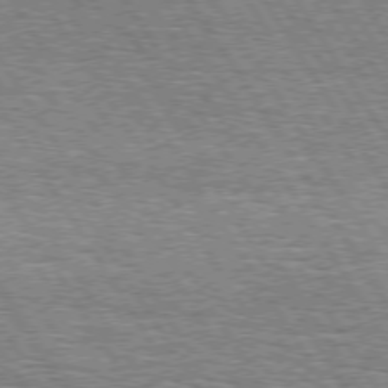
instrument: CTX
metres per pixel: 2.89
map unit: Hpe
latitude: 74.2712
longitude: -137.6694
